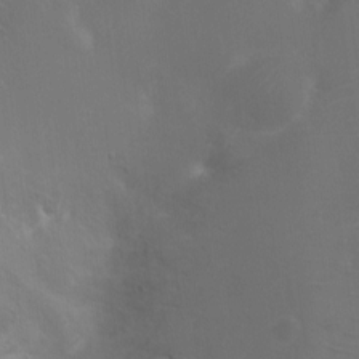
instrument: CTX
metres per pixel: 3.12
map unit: Ht
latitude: -14.6708
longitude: -40.7246
